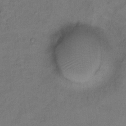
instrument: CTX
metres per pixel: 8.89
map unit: Hto
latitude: 7.1592
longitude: -37.8206
